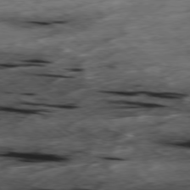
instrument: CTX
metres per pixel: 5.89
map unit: Hpe
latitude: -78.6896
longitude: -21.5182
